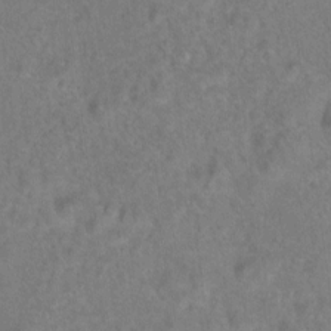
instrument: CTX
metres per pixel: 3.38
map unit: Hto
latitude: 8.8947
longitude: -34.7057
